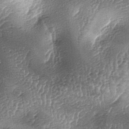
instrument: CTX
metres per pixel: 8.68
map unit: lAa
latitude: -6.0661
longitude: -128.1011
